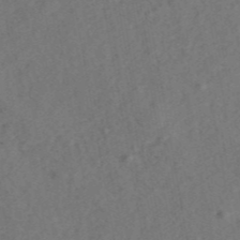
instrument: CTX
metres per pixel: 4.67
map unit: ANa
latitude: 44.0633
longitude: 29.7856
